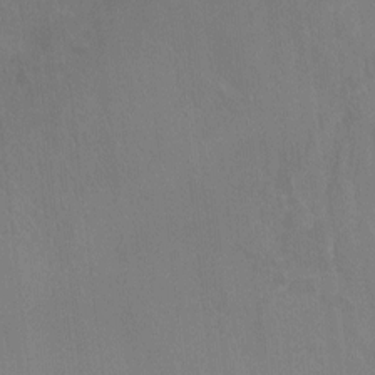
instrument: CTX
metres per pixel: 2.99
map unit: Ht
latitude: -2.7841
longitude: -17.6883
